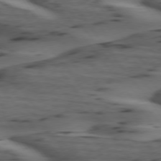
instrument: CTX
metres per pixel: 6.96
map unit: lApd
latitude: 74.8002
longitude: -70.6679
